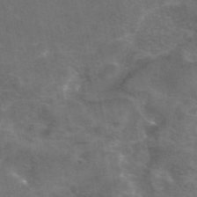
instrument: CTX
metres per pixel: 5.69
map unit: eAb
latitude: 45.9150
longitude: 116.2361
